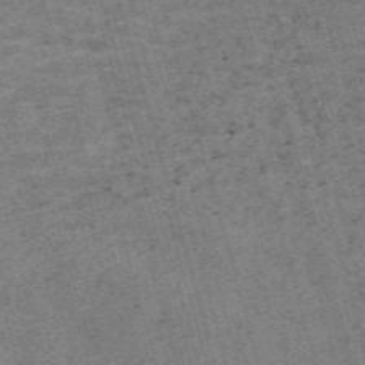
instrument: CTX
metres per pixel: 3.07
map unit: Nve
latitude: -59.6721
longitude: 64.1795
